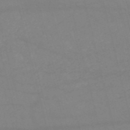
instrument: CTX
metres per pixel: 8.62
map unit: HNb
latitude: -53.5399
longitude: -37.5938
